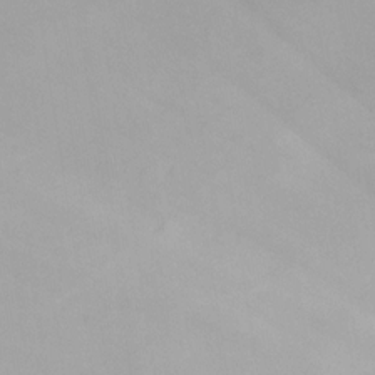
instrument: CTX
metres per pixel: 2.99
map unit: Nhu
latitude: -3.9556
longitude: -93.3859
